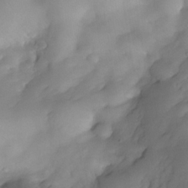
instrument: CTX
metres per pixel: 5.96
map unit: Nhe
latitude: -33.7856
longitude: -144.6490
